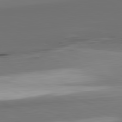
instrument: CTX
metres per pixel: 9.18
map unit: lApd
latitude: 82.4412
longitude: 161.5399
